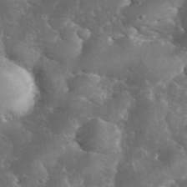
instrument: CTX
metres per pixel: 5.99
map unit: eHh
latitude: 35.3670
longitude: -65.9528
